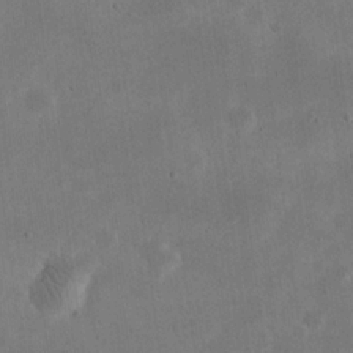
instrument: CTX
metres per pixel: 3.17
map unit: eHh
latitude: 21.0270
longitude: -69.5182
